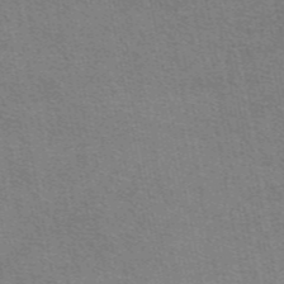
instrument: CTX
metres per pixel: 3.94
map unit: eAb
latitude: 47.6694
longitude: 114.7463
